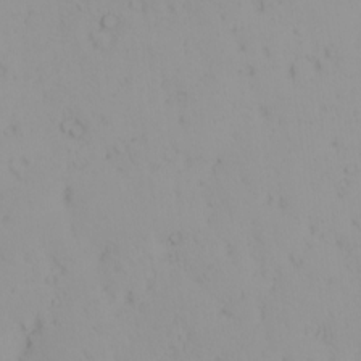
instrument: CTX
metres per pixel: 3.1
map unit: eHh
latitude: -1.6155
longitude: 20.2172
